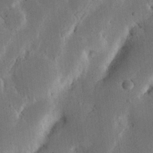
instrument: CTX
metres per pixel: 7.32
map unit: Nhu
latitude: 19.4048
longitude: -74.9703
